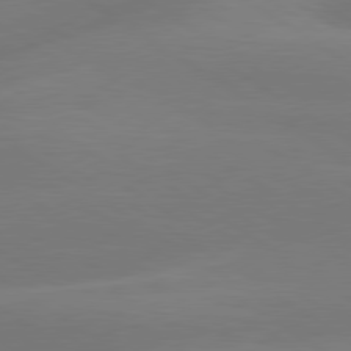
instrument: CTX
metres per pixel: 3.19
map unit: lApd
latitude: 79.5560
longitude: -150.0822
